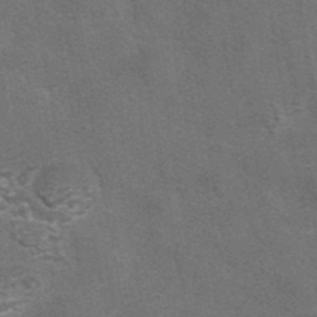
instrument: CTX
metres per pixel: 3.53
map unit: eAb
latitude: 42.1956
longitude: 106.5007
